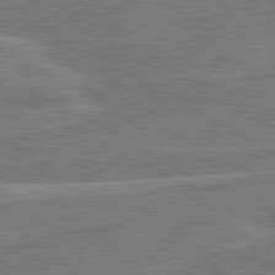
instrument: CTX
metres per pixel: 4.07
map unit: lApd
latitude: 81.0458
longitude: 122.8219
